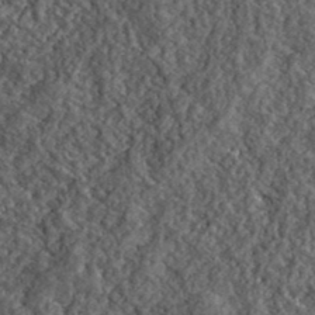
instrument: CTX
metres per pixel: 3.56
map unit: lHvf
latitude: 40.3845
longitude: -85.9717
